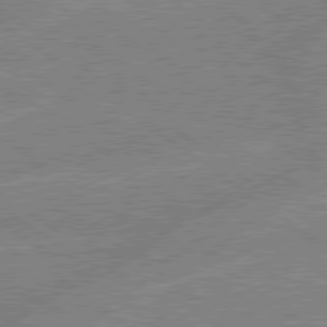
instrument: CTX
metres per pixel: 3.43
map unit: lApd
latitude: 79.0648
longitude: -144.9702
